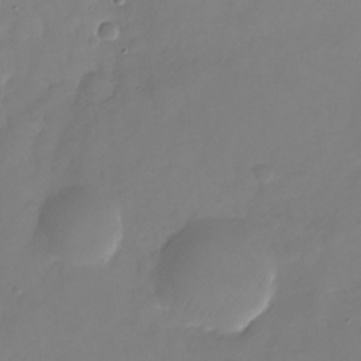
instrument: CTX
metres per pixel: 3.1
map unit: Nhu
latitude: -24.9353
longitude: -69.7828
